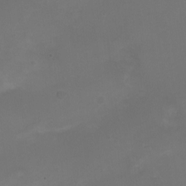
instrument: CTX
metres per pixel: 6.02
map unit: Nhe
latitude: -19.5210
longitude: 143.5021
